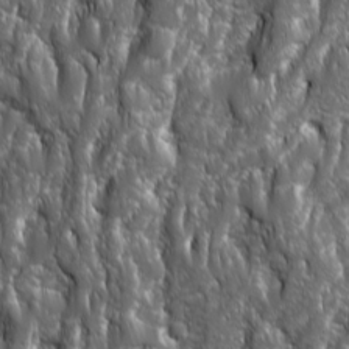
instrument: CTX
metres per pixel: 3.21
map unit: Ave
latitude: 15.9339
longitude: -133.4615
